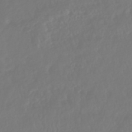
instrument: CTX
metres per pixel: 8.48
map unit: HNhu
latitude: -46.3117
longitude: 104.1039
